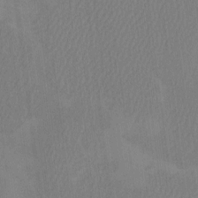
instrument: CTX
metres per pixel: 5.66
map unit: HNhu
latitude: -2.4062
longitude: 13.0109
